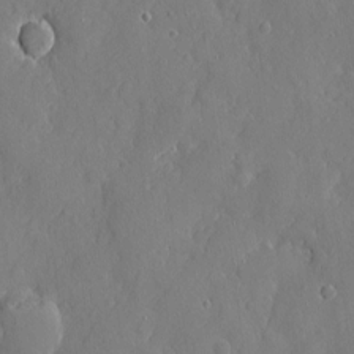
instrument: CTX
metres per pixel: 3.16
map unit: eHh
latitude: 3.9717
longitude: -75.0458
